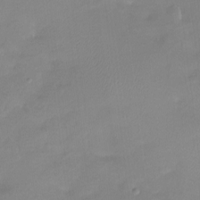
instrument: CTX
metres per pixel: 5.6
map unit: Htu
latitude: -13.8800
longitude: -45.6505
